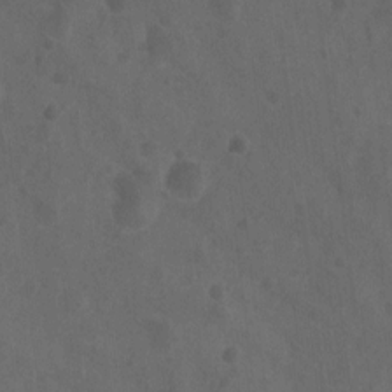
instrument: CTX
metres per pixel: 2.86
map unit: Hto
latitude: -10.0850
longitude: -36.3845
